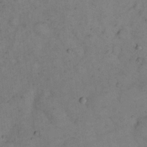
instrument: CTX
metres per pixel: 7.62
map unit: eHh
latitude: 19.3859
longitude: -61.7827
